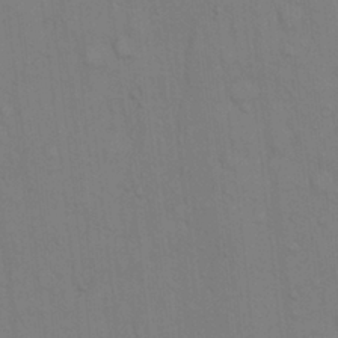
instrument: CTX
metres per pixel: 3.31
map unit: Hto
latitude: 14.0444
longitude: -57.7827
